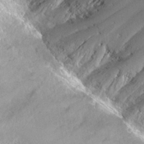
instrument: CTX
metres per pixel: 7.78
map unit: Hto
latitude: 23.4426
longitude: -37.1592
